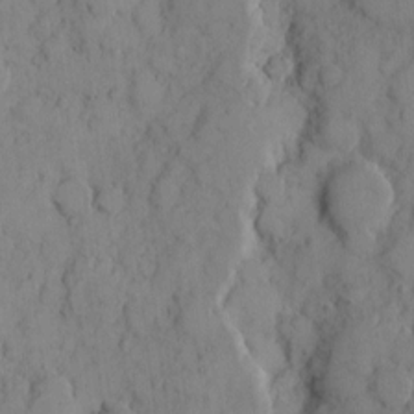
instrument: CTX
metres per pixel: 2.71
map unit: eHh
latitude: 8.0444
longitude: -64.5168
